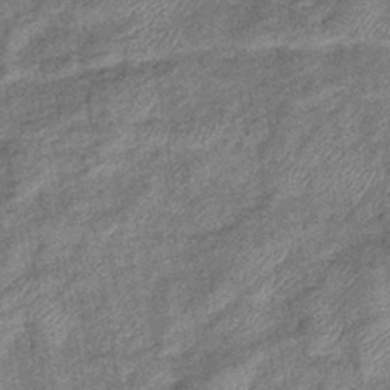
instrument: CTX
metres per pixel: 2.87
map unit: eHb
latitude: -38.8975
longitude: 79.2754
